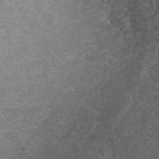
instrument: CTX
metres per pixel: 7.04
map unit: ANa
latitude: 42.9703
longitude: 25.7100
